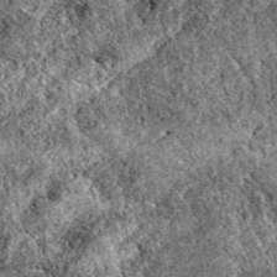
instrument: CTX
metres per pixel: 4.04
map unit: eAb
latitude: 38.1956
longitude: 111.3699
